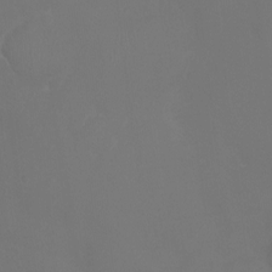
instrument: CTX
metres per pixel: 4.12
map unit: Ht
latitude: -3.1809
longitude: -18.9702
